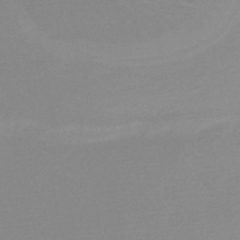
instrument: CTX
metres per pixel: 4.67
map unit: HNb
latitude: -48.0283
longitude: -43.2348
